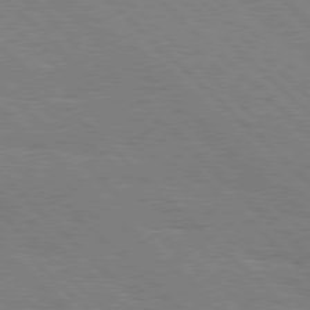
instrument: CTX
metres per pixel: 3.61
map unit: Hpe
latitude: 77.4993
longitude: -127.4049
